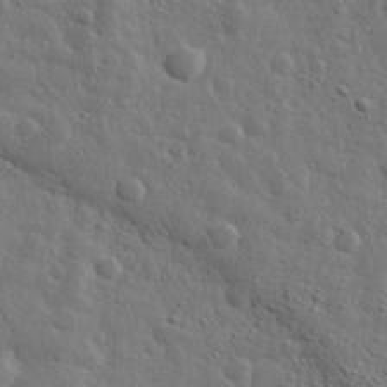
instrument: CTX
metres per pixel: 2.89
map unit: eHh
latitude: 30.5924
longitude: -69.1781
